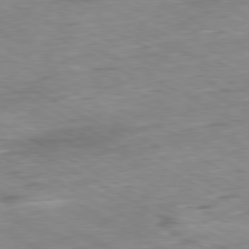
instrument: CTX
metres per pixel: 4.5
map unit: Ap
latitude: -80.5574
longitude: -80.8758
